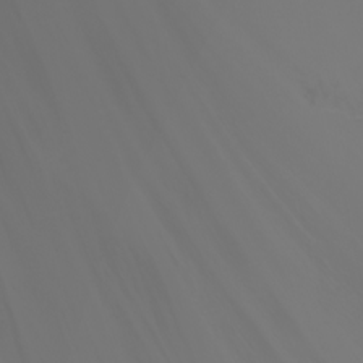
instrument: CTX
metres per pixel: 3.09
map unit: Nhu
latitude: -7.7477
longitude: -84.4790
